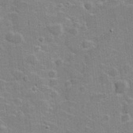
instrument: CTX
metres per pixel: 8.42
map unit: Hve
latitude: 18.4412
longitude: 151.9367
